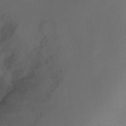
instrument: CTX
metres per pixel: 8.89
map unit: Ht
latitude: -11.0109
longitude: -34.1577
